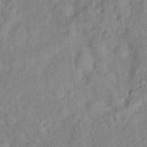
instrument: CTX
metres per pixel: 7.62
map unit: Hto
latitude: 17.3104
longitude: -52.8947
